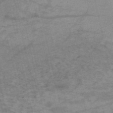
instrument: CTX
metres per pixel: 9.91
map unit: HNb
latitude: -54.2551
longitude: -43.2726
